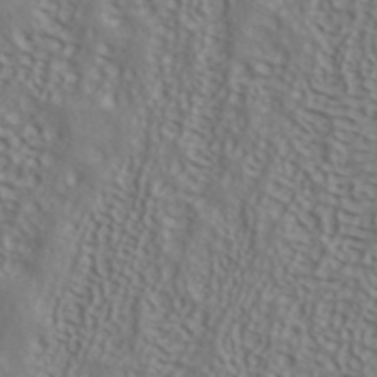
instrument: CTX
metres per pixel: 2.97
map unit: ANa
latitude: 40.7246
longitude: 53.7099
